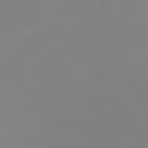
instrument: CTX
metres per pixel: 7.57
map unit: Nhu
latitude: -7.8800
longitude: -95.0837
